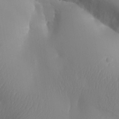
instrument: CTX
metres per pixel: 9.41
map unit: Aa
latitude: 32.4601
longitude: -144.1767
